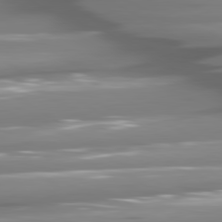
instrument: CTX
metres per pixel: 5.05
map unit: lApd
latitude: 80.6679
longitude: -144.1200
